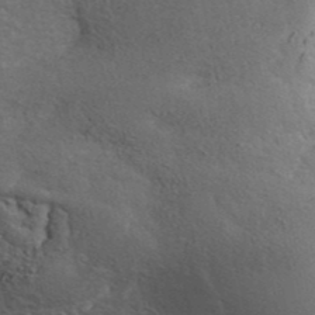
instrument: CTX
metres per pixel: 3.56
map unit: ANa
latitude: 41.4615
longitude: 52.0850
